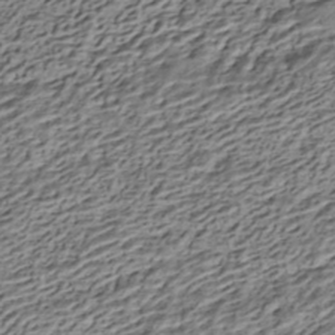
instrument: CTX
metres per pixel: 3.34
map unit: HNhu
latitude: -42.8974
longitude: 105.9556
